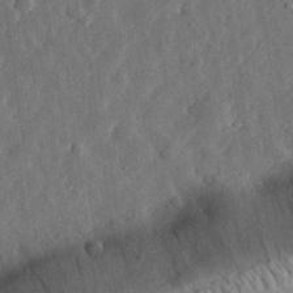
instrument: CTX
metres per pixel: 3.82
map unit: eHh
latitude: 31.9717
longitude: -75.4049
